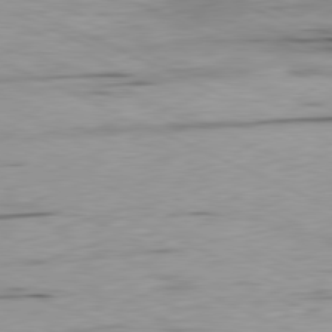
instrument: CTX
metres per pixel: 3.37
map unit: Ap
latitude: -81.3699
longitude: -71.9150
